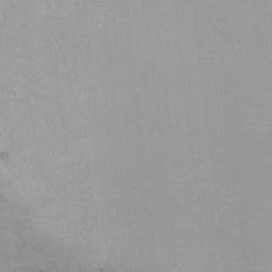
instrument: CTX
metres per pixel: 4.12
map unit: Nhu
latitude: -8.1795
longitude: -43.4993
